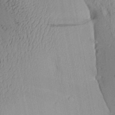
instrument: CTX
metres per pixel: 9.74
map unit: Aa
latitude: 27.8772
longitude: -134.9136
